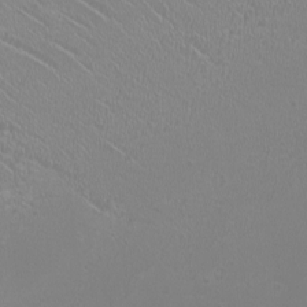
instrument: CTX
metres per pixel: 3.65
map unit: HNhu
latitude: -1.3699
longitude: 0.3496
